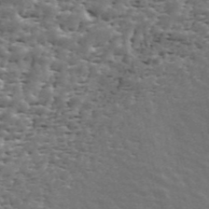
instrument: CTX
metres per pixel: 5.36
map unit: ANa
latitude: 43.2159
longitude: 47.0675
